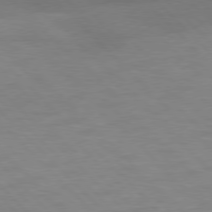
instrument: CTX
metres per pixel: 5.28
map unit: lApd
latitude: 77.0269
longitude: -59.8205
